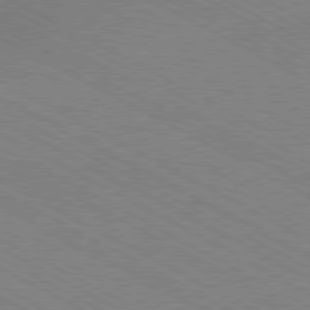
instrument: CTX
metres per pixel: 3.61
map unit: Hpe
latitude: -81.2754
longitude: 17.0676
